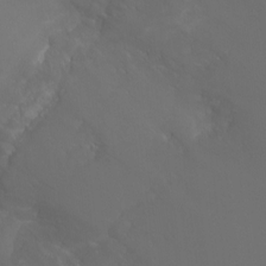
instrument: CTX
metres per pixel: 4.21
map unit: Ht
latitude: -2.4062
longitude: -19.1403
